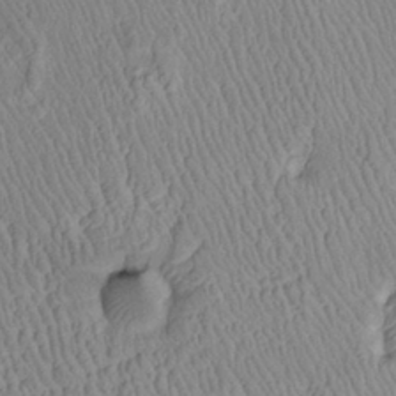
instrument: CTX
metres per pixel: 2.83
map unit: Htu
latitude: -6.0472
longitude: 152.7652
